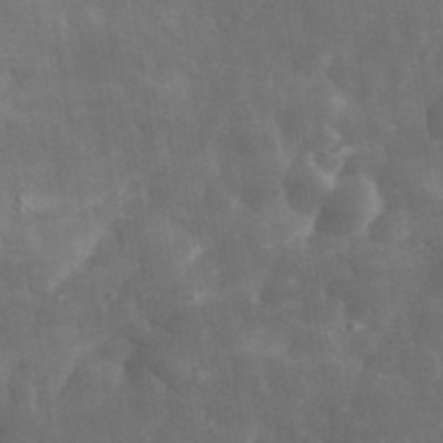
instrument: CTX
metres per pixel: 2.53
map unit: eHh
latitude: 31.4049
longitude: -72.4790
